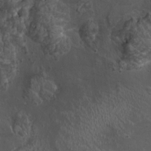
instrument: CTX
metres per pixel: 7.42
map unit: Ht
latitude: -1.2376
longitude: -15.4238
